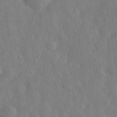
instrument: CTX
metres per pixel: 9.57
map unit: eHh
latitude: 31.1592
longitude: -76.6490
